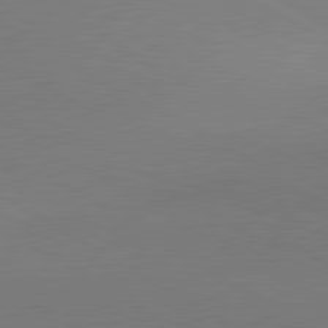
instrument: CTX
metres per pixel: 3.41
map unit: lApd
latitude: 80.8569
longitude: 147.6722
